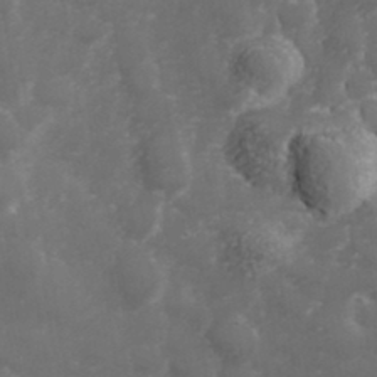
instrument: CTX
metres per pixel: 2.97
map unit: Hve
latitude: 33.2915
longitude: 149.5777
